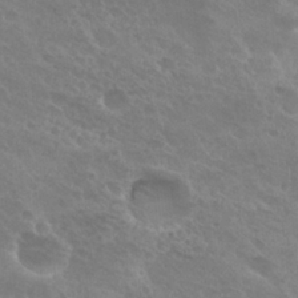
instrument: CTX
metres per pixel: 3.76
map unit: Hto
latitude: 27.3671
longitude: -38.8191
